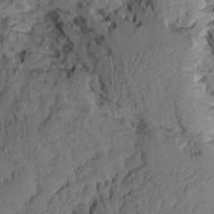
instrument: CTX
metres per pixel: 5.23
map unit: Aa
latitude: 9.0270
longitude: -128.2900
